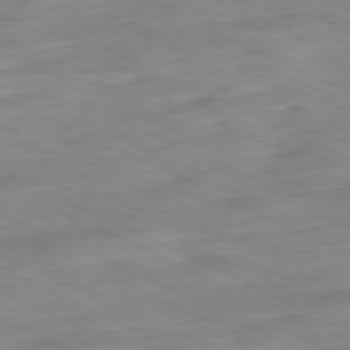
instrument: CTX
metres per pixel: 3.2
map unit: Ap
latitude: -81.2376
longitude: -82.2711
